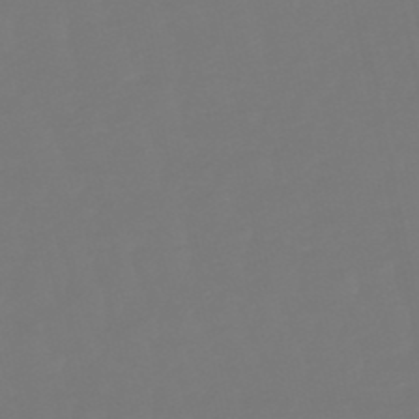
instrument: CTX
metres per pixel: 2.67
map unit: lHb
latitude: -50.0283
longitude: 79.8989
